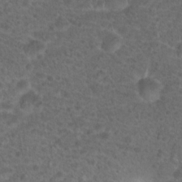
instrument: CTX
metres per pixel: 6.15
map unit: Hto
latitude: 19.1781
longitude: -40.5356
